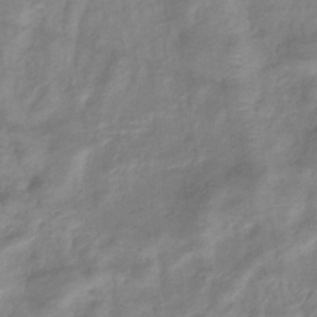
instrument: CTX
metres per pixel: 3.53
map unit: eHb
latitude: -36.7463
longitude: 75.6155
